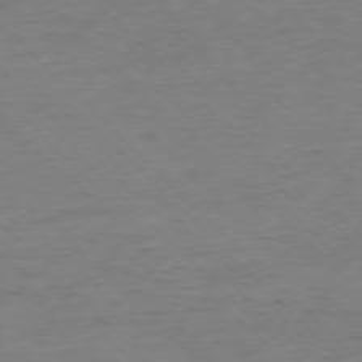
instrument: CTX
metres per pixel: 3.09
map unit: Hpe
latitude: -77.2565
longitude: -13.5749
